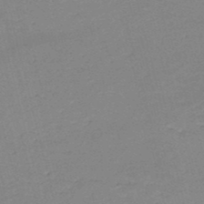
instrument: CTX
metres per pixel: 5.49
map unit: HNb
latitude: -49.4455
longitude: -42.3656
